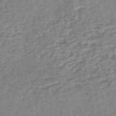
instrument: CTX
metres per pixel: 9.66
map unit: HNb
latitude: -48.8597
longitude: 58.7274
